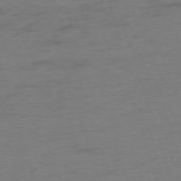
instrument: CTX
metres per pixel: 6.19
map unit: Ap
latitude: -75.9367
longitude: -73.2915
